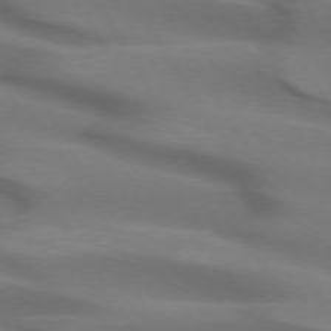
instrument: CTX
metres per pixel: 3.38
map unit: lApd
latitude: 72.8758
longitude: -52.7246
